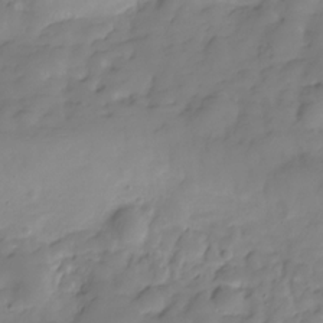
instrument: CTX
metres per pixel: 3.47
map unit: Hve
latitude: -29.5588
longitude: 91.3132
